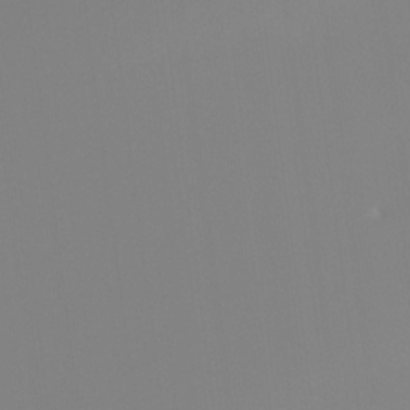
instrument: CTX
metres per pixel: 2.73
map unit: Ht
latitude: -15.1998
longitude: -50.9324
